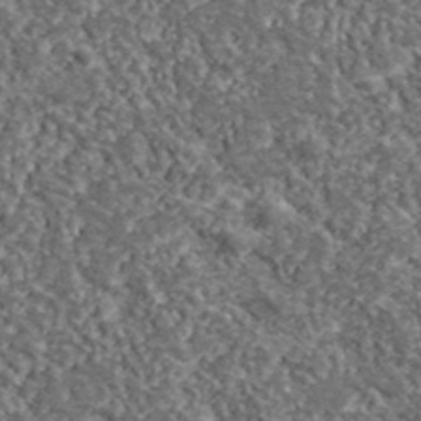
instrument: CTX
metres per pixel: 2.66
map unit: lHvf
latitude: 38.8002
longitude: -88.1011
